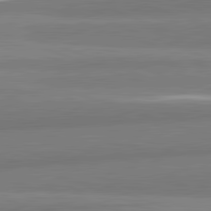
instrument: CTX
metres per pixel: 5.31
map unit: lApd
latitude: 82.3845
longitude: 172.6329
